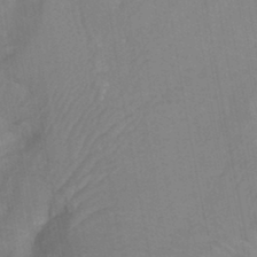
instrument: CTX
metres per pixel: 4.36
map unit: Ht
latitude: -3.6154
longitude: -27.4615
